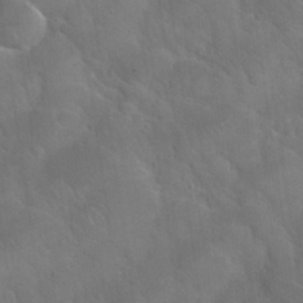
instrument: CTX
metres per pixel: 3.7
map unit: Nhu
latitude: 31.0648
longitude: -53.9150
